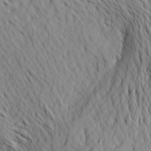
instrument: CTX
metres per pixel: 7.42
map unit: Aa
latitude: 24.2711
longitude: -146.1200
